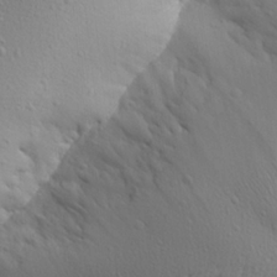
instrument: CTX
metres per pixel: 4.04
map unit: Aa
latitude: 21.5560
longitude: -142.3845
